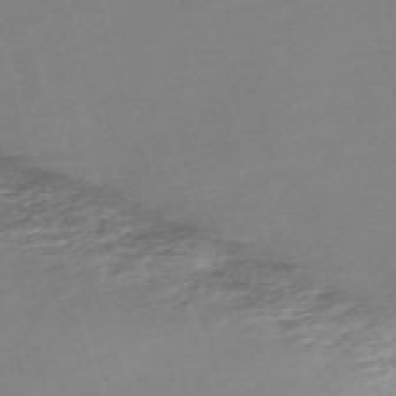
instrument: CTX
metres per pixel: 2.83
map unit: eHh
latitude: -62.1794
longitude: 52.7652
